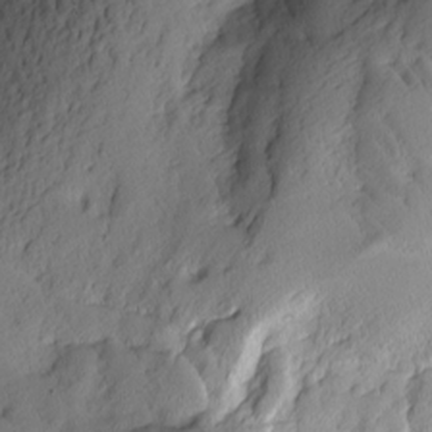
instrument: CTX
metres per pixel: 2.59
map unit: Ave
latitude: -9.7100
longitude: -117.0270
